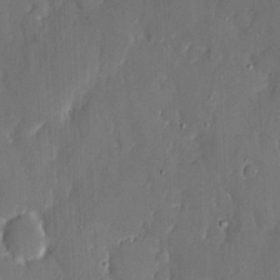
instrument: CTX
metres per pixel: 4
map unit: eHh
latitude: 6.4979
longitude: -68.8569
